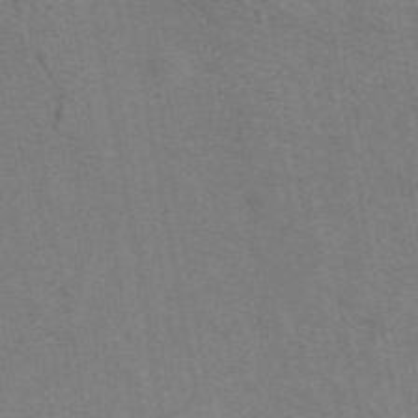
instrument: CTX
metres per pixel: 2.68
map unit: eAb
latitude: 46.8947
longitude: 117.0675
